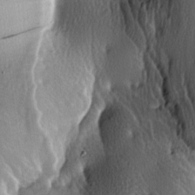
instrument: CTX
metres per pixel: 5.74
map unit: lAa
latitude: -7.1998
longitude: -124.6868
